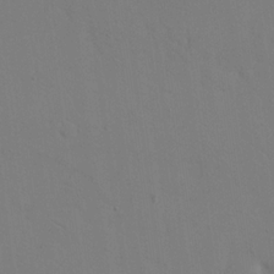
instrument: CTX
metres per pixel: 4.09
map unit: eHh
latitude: 18.3089
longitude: -66.9702
